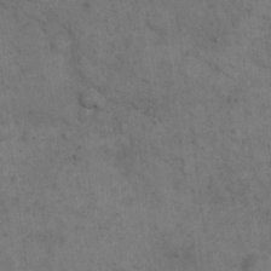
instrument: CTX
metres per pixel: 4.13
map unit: eHh
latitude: 18.5545
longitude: -63.5371
